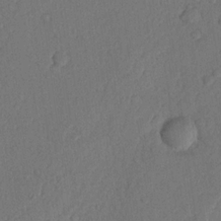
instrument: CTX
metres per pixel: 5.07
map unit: Nhu
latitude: 19.2537
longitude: -76.8758
